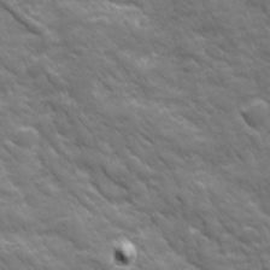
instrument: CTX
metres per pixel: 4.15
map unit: Ave
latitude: 19.0647
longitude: -133.8961
